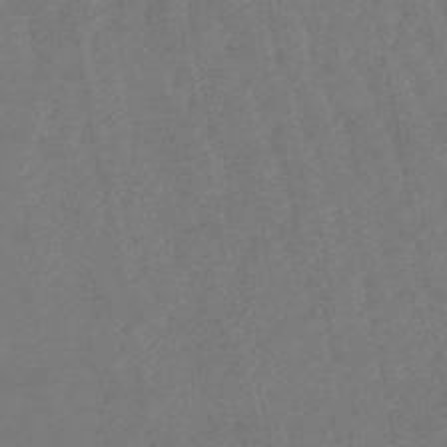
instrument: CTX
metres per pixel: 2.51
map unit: lHb
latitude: -50.3117
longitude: 80.2740
